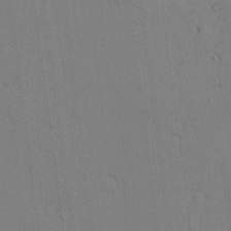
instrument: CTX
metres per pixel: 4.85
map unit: Aa
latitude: 24.9135
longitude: -133.0270
